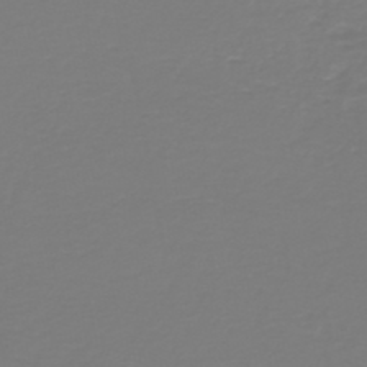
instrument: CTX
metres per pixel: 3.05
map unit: HNb
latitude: -46.5007
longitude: 54.1984
